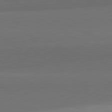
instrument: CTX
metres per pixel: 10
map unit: lApd
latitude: 82.2144
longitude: 157.3321
